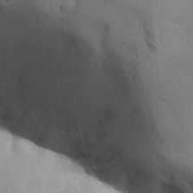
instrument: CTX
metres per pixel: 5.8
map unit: Aa
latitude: 32.6302
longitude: -143.9528
